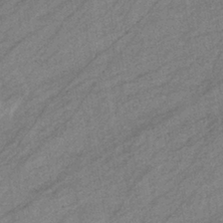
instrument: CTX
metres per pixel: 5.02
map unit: eHb
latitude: -39.8989
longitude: 82.0472
